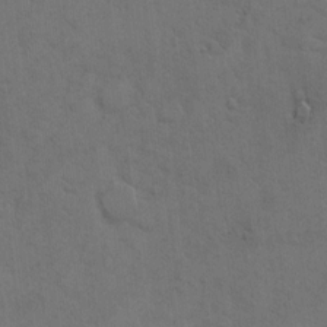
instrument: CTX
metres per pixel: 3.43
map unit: Hto
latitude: 7.0836
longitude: -62.2334
